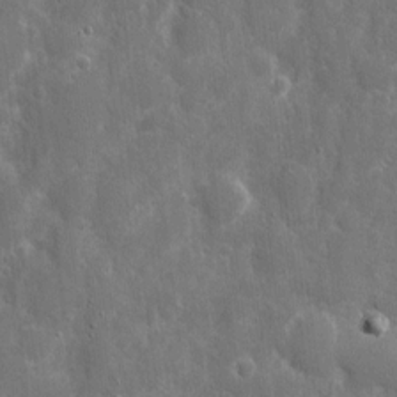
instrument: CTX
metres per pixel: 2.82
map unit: eHh
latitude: 7.8583
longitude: -70.1200
